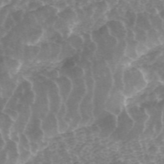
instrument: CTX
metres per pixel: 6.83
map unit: ANa
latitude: 45.1781
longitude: 29.5399
